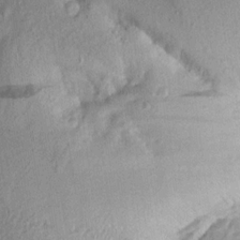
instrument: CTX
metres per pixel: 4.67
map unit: Aa
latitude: 13.3671
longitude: -144.1578
